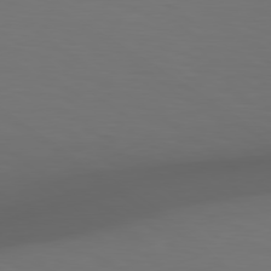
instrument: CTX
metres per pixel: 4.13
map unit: lApd
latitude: 79.1403
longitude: -173.6693
